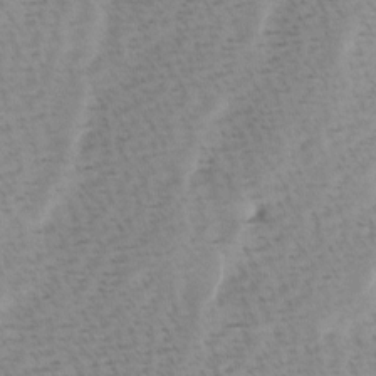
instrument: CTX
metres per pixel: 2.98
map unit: Ave
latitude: 0.9136
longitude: -115.2725
